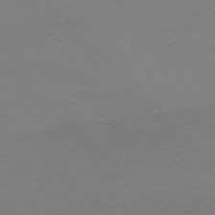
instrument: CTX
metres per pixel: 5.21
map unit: Ap
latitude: -76.6896
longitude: -79.6694
